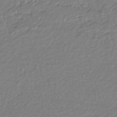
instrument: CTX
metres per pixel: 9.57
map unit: HNhu
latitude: -44.3684
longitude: 95.6721
